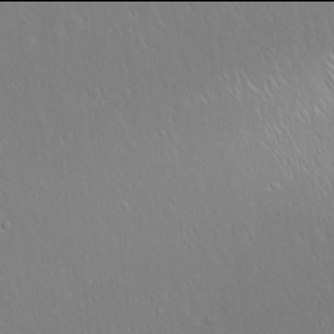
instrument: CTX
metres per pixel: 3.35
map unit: Hto
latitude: 17.9906
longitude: -57.0269
